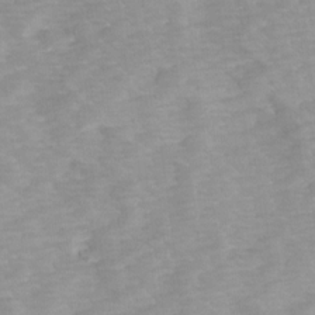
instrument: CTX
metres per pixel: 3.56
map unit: Ave
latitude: 14.3657
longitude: -103.6316
